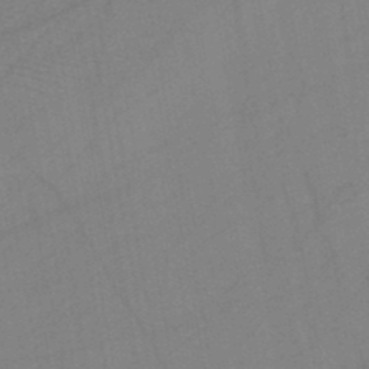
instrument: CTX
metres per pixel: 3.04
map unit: HNb
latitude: -45.5021
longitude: -40.5734
